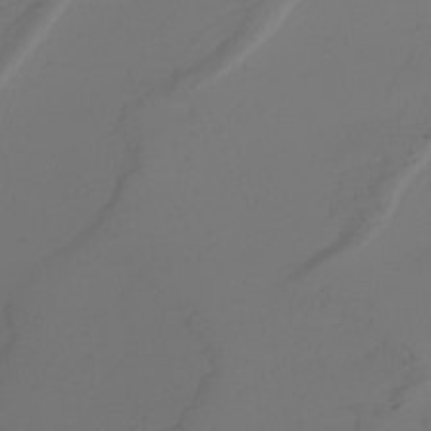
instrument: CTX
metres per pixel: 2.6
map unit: Nhu
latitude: -5.8611
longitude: -93.9339
